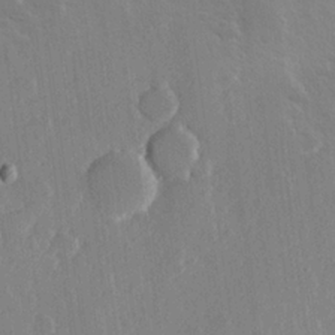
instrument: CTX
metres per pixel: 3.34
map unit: Hve
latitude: 22.3278
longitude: 148.9542
